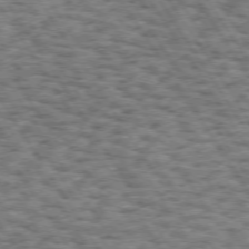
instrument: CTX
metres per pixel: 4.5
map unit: Hpe
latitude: 73.0648
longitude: -130.8191
